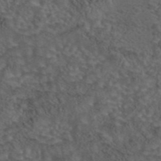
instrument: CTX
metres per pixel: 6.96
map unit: eAb
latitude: 43.8961
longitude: 104.8408
